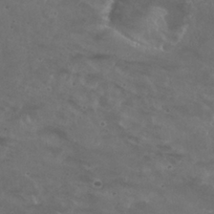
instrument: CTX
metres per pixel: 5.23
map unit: Nhu
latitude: 26.9514
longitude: -52.1389
